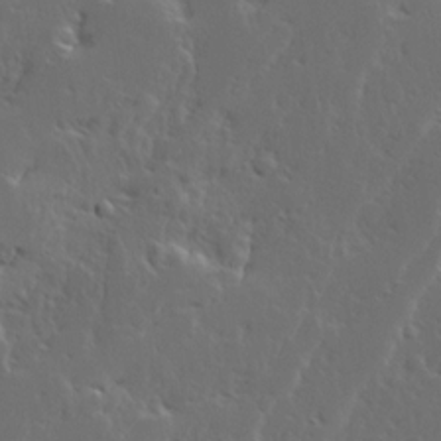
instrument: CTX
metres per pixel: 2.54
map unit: Ave
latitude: 14.6491
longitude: -137.5938
